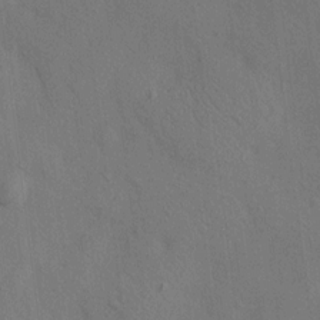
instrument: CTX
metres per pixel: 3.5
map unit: HNhu
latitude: 12.6302
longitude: 10.2173
